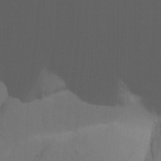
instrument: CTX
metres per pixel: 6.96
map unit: Nhu
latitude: 21.8584
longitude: -73.3671
